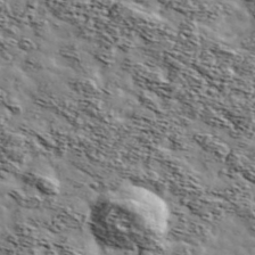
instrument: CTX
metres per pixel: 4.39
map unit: Ave
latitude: 42.8380
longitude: -107.5749
